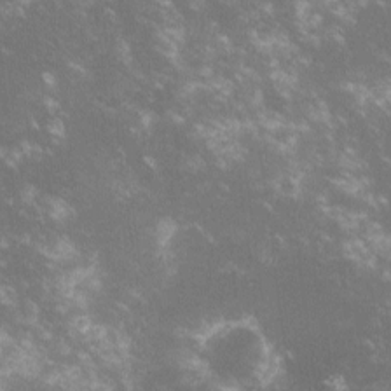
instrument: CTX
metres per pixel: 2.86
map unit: lHvf
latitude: -14.3684
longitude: -102.9325
